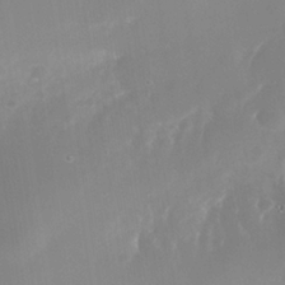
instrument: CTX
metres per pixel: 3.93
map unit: Nhe
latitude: -36.0850
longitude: -118.2144
